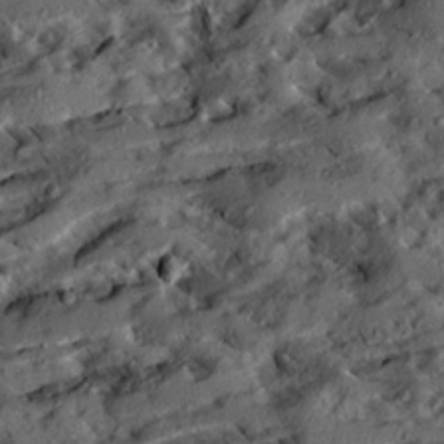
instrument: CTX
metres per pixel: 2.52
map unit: Ave
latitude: 20.9514
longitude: -129.7072
